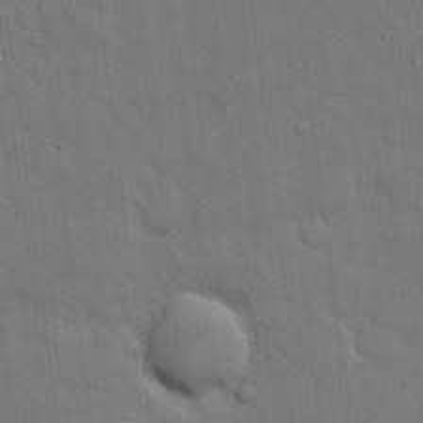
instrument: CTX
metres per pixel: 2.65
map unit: eHh
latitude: 11.3860
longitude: -67.1781
